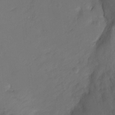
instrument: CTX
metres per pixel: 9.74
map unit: Ht
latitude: -10.1606
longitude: -35.3859
